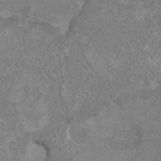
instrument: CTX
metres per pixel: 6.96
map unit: HNhu
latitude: 3.8394
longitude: -2.0822
